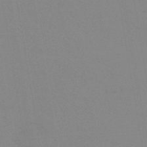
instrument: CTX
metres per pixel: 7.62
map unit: eHb
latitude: -44.3117
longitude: 86.4251
